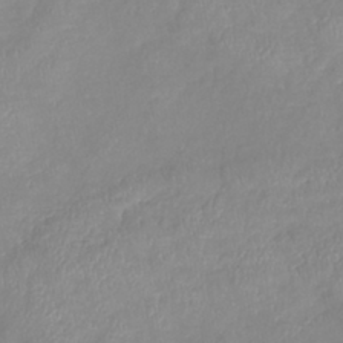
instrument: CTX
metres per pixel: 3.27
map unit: lHb
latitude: -40.8786
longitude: 74.9353
